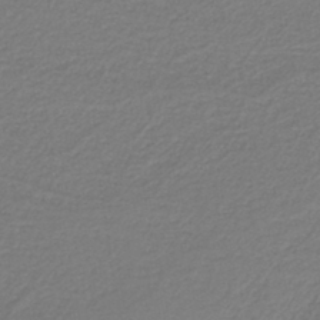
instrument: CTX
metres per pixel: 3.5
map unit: HNb
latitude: -42.4628
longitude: 51.9367
